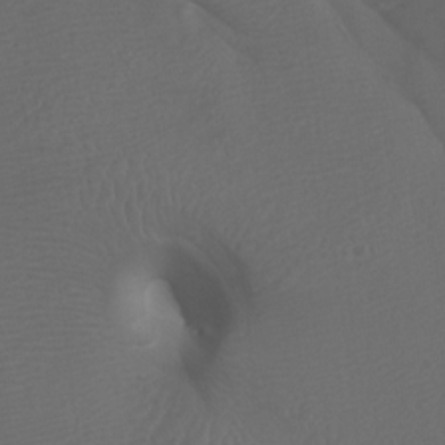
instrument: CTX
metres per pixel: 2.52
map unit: Htu
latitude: -7.5966
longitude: -64.9514
